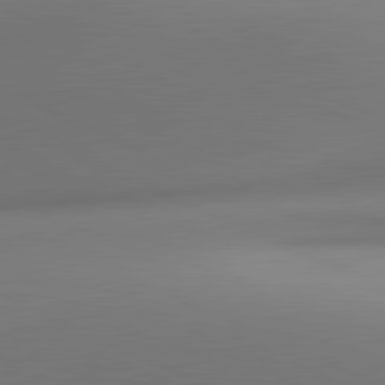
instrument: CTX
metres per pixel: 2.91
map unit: lApd
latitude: 81.4048
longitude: 143.7099
